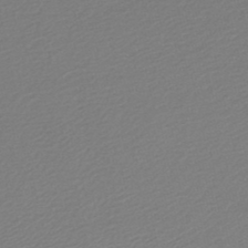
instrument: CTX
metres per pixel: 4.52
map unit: lHb
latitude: -47.0486
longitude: 60.4818
